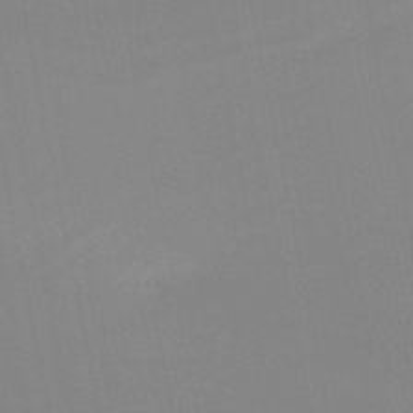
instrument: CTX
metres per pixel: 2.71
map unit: HNb
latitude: -51.1431
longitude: -51.0647
